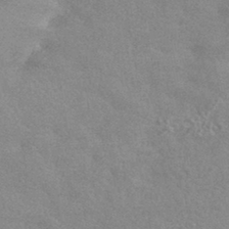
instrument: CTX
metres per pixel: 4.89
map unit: HNhu
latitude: -42.4062
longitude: 92.5574
